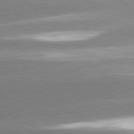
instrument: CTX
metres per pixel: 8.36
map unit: lApd
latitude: 80.7624
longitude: -155.3482
